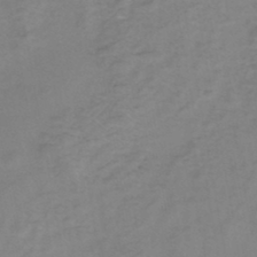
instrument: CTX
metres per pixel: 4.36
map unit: eHh
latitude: -45.6911
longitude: -29.7449
